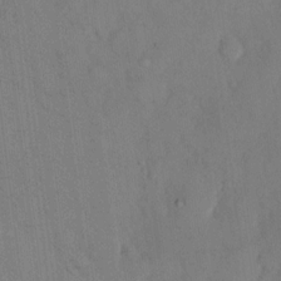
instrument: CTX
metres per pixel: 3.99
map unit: eHh
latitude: 13.4049
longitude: -62.2523
